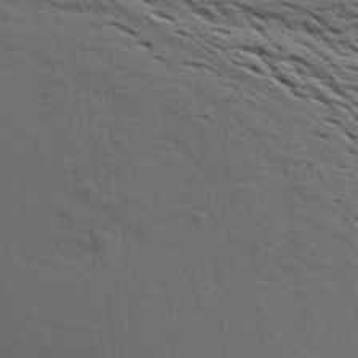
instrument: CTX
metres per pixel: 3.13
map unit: Aa
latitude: 26.5357
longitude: -143.1781
